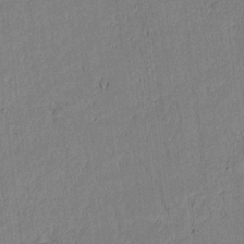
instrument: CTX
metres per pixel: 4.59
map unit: lAvf
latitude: 7.7261
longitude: 169.3509
